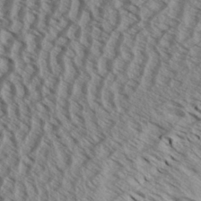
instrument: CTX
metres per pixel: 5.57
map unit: Aa
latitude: 32.8002
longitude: -137.7828
